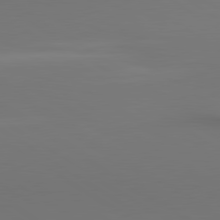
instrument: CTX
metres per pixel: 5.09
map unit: lApd
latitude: 80.7624
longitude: 152.0283
